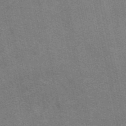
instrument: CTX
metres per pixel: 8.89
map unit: eAb
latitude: 47.5749
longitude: 114.5385
